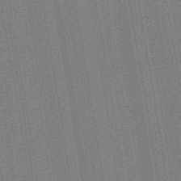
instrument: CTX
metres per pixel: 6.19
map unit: HNb
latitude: -47.7477
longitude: 59.0864
